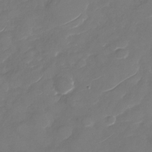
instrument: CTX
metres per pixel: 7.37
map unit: Nhu
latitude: -30.0661
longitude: -72.5924
